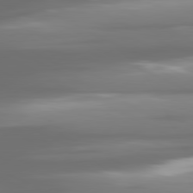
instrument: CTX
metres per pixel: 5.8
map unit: lApd
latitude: 80.9703
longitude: -139.6883
